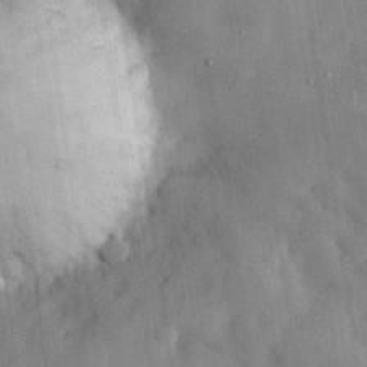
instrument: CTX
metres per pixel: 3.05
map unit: eHh
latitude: 28.9702
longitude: -74.2334
